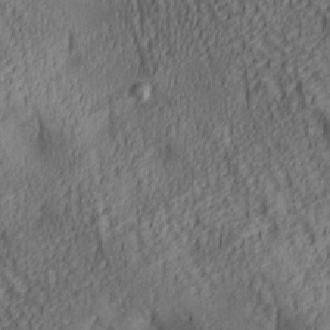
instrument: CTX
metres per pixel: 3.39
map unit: lAa
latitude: 5.7072
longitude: -116.8758
